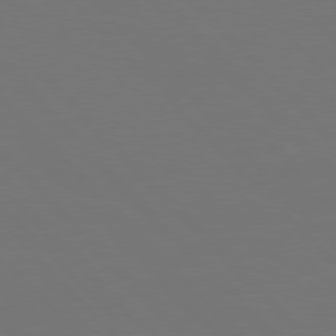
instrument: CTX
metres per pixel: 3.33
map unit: Hpe
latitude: 76.8569
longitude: -169.4238
